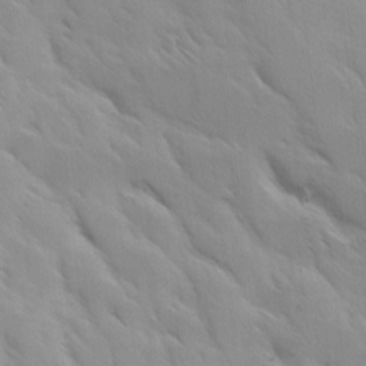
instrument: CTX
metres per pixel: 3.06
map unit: Ave
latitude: 9.0836
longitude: -103.8394
